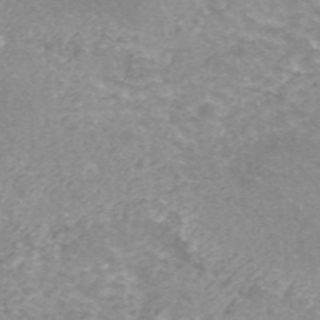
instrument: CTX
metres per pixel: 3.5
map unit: ANa
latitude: 42.7246
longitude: 26.0094
